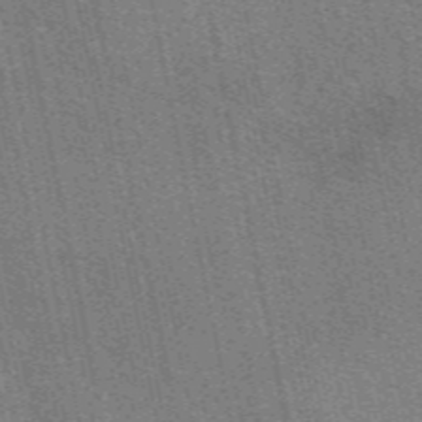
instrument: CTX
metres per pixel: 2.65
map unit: eAb
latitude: 49.3860
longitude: 116.1227
